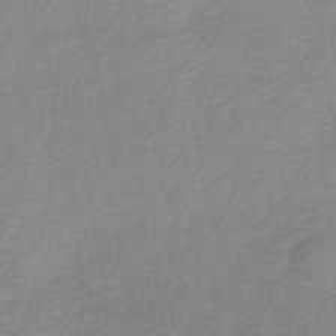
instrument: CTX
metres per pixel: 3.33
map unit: lHb
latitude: -36.4440
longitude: 73.1998
